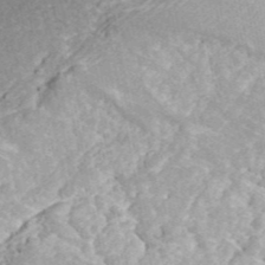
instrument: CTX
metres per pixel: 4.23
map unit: ANa
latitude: 43.7261
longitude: 30.0472
